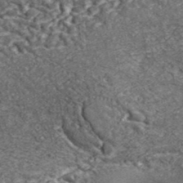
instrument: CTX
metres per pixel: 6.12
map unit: lHvf
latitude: 41.7071
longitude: -90.1389
